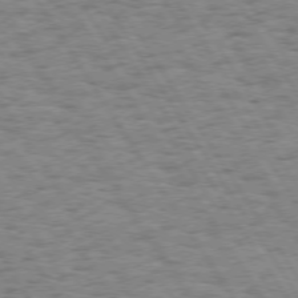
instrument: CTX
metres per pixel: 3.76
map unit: Hpe
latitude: 73.5372
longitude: -130.5735
